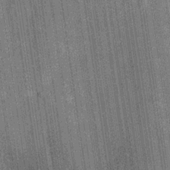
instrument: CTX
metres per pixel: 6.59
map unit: Hve
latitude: -30.1794
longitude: 92.1606
